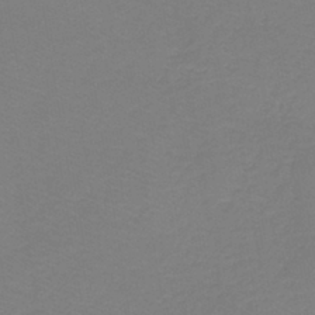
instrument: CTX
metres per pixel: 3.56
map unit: lHb
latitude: -40.8408
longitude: 52.5195
